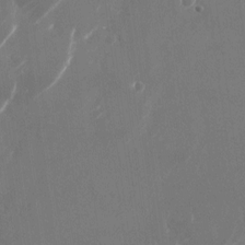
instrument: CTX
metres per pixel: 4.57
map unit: Nhu
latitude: -22.8786
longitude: -72.4034
